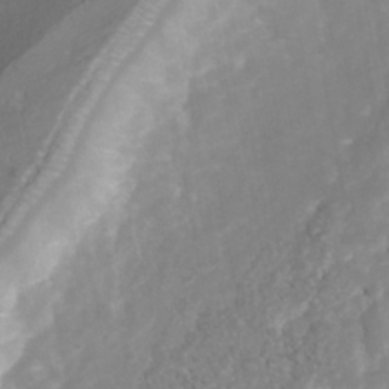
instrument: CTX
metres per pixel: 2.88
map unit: Nhu
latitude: -40.9919
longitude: -83.3103
